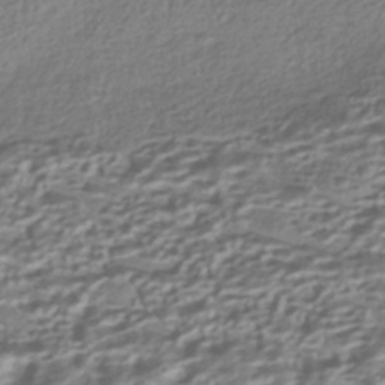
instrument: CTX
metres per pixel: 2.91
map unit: HNhu
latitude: -42.1794
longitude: 100.1416
